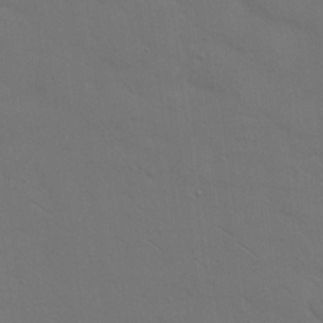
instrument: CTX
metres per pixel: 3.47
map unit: eHh
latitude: 18.5168
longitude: -66.6112
